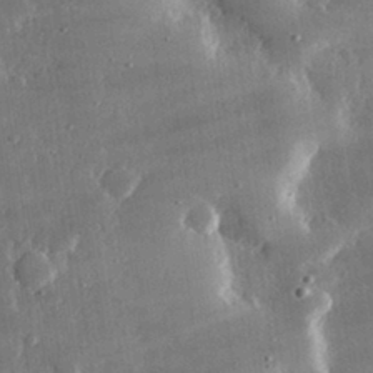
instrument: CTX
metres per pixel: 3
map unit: lHvf
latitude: 31.1404
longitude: -91.2537
